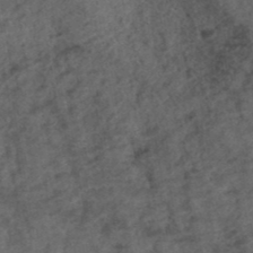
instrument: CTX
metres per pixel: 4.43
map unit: ANa
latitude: 39.6883
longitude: 18.5574
